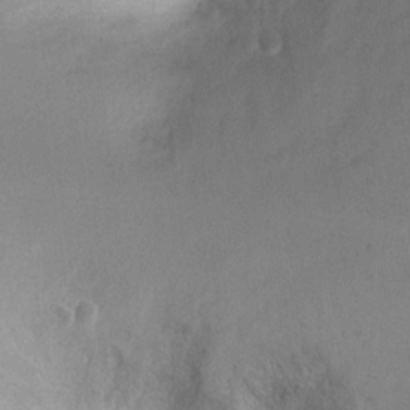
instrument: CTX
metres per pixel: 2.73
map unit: Ht
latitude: -9.8800
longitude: -28.2711
